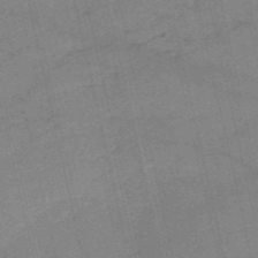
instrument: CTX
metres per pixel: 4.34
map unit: HNb
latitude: -53.2753
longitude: -41.0836
